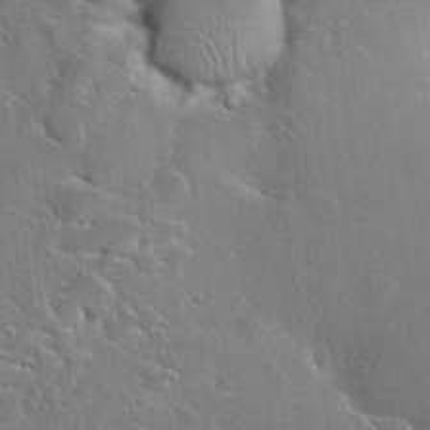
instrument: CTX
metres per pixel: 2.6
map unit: Hto
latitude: 19.7827
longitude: -49.3671
